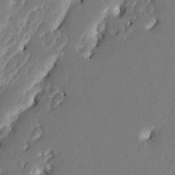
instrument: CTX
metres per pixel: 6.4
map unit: HNhu
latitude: 7.7827
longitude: -5.7450
